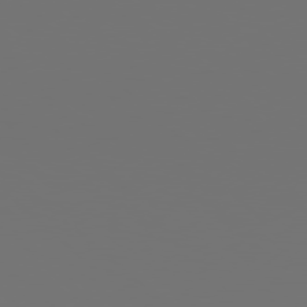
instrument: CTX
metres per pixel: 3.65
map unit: Hpe
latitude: 77.6882
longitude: -177.6316
